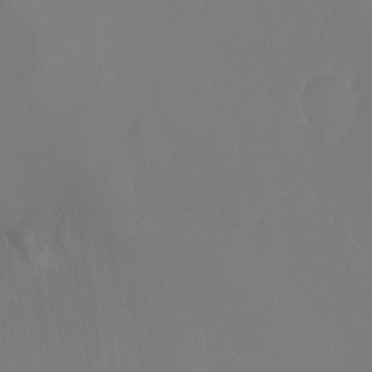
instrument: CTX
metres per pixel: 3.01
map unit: Ht
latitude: -4.8408
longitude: -61.3104
